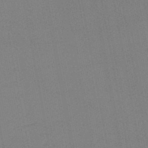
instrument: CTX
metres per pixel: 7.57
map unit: lHb
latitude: -46.7652
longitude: 70.7274
